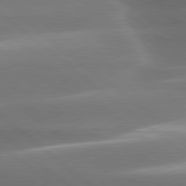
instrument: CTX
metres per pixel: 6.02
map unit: lApd
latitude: 79.6505
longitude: -117.5938
